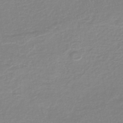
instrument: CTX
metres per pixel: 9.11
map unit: lHb
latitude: -41.4832
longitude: 63.2376
